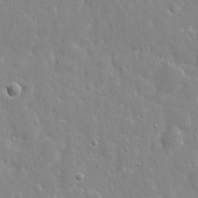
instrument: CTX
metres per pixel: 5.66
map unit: eHh
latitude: 8.6113
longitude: -69.7450
